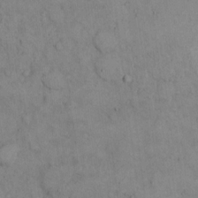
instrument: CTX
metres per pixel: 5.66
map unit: Hto
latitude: 9.9906
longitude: -60.5923
